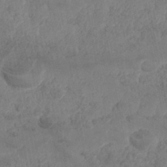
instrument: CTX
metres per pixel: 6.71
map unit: Nhe
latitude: -36.8219
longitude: 138.6708
